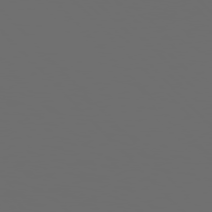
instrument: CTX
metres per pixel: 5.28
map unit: Hpe
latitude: 76.4034
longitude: -140.8758
